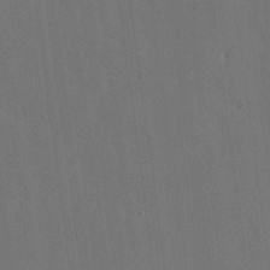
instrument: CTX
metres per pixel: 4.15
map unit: eHh
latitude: 18.6868
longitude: -67.4048
